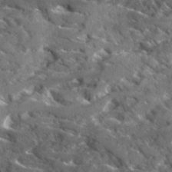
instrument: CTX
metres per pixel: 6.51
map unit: Ave
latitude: 17.9717
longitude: -130.2523
